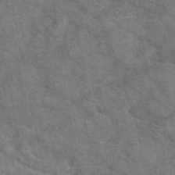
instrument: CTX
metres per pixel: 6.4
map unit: eAb
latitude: 49.1781
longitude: 113.8800
